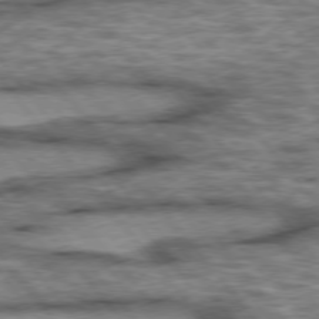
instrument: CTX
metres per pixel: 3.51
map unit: lApd
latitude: 75.6127
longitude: -49.0081
